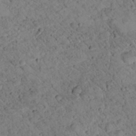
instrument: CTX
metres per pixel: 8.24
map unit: lHvf
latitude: 14.1578
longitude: 178.8786
